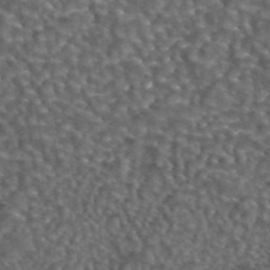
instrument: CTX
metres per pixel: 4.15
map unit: eAb
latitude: 43.9906
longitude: 107.2943
